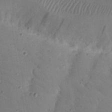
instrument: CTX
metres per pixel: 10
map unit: Nhu
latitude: 25.2725
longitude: -73.1215
